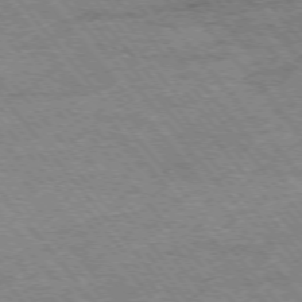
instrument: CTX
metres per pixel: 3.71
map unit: Hpe
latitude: -75.5399
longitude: -14.4790
